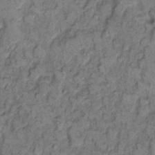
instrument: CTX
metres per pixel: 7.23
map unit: eHh
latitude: 11.3293
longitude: -63.0270
